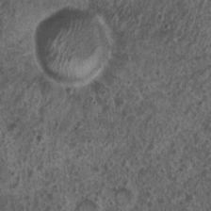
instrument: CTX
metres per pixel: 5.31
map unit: Nhu
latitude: 7.9339
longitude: -20.3278
